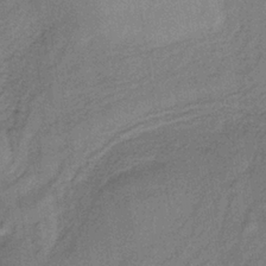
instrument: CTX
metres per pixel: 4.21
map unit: lHb
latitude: -35.1053
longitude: 71.0109
